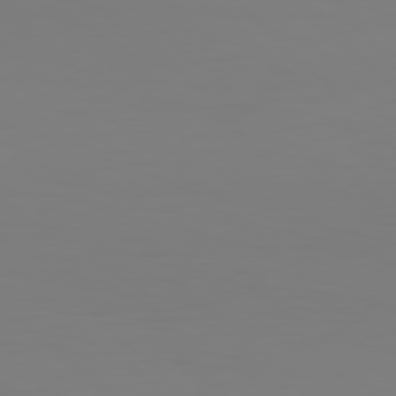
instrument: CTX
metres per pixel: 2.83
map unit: Hpe
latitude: 77.4615
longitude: -133.8961
